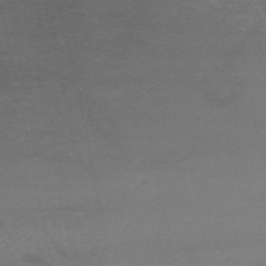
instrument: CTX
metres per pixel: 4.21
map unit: HNb
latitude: -49.5399
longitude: -43.4427
